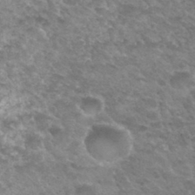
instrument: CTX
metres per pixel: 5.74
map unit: Hto
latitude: 33.7072
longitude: -49.2537
